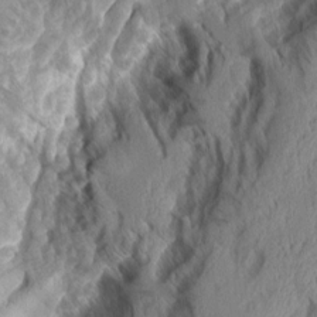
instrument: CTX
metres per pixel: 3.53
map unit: Aa
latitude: 6.9514
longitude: -128.5357
